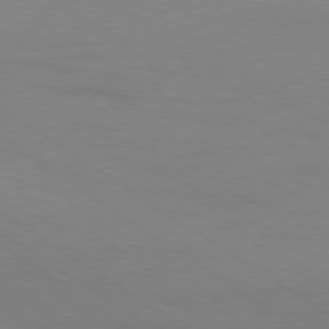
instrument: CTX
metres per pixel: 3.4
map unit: Ap
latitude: -79.5588
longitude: -54.8191
